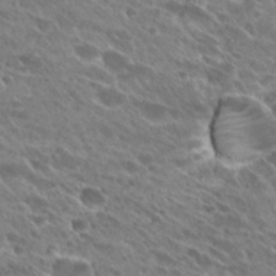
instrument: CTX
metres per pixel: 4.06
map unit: Hto
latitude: 27.6505
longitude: -41.8394
